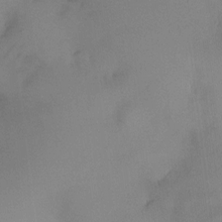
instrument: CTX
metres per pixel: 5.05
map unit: HNhu
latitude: 5.8016
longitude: 9.2943
